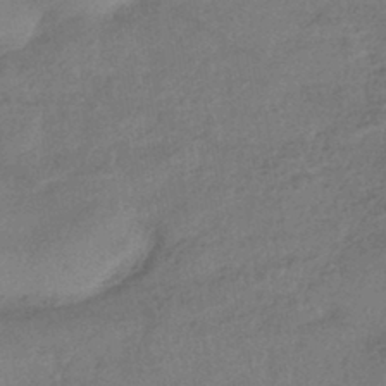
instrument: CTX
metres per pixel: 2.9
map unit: eHb
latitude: -42.0661
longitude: 83.7855
